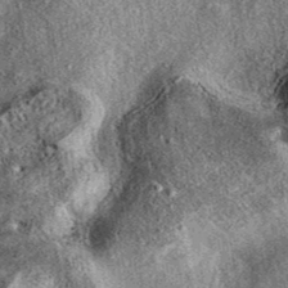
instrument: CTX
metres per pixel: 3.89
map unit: eAb
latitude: 38.8569
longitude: 108.8786
